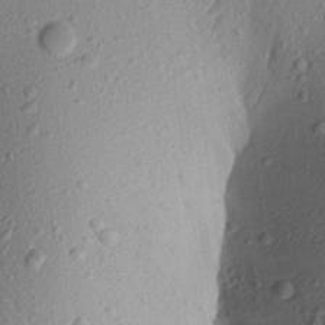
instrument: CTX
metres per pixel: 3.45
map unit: Aa
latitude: 17.5371
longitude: -146.8758
